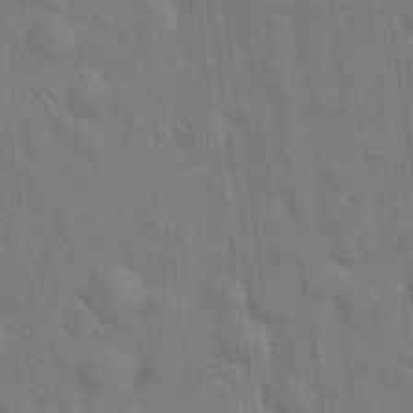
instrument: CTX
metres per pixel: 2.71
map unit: eHh
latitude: 29.8583
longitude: -75.0836
